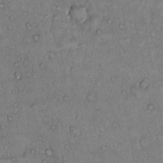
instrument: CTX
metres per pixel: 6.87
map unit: Hto
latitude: 10.9514
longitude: -58.1956
